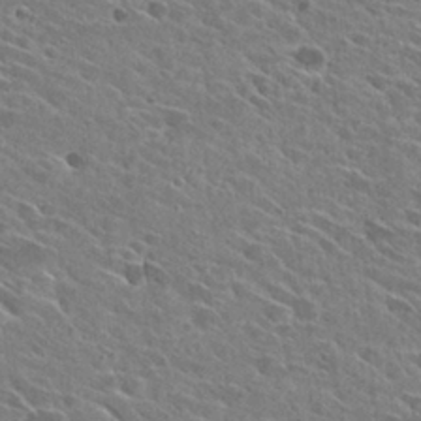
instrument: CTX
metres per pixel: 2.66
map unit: Hto
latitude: 28.4790
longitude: -43.1970
